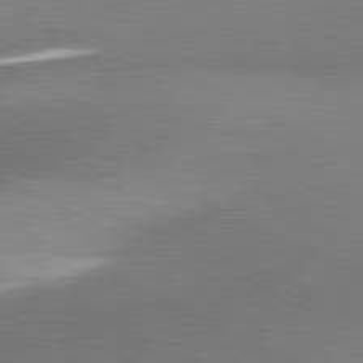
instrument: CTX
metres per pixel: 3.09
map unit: lApd
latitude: 81.4615
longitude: 158.2172
